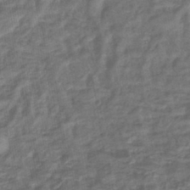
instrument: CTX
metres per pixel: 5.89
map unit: eHb
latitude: -43.9556
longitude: 81.7289
